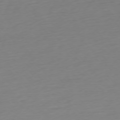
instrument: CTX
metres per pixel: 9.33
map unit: Ap
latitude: -76.3495
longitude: -70.9325
